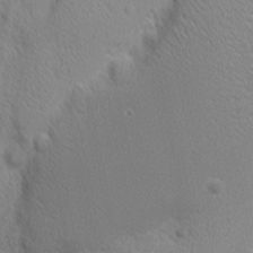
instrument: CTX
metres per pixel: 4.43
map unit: Nhu
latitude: 2.0633
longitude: -77.1781
